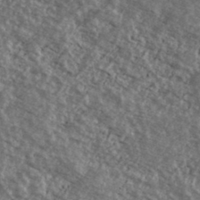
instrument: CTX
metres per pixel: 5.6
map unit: Ave
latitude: 39.1214
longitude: -110.4412
